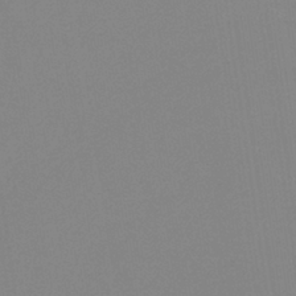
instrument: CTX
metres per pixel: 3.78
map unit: HNb
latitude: -36.7274
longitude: 54.8030
